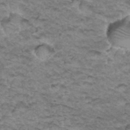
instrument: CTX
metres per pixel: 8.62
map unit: Hto
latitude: 34.9324
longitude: -47.6505
